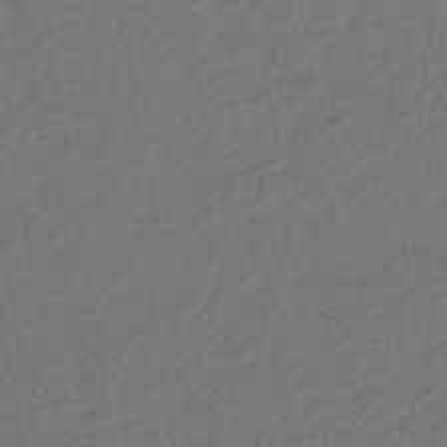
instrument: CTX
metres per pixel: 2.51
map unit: lHb
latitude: -43.0108
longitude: 67.9556
